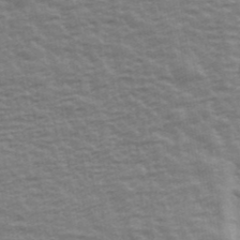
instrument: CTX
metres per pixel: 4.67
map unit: Ave
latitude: 42.6868
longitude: -113.7449
